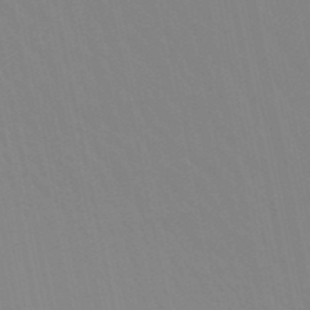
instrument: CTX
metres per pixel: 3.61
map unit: lHb
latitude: -48.8408
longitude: 75.1809
